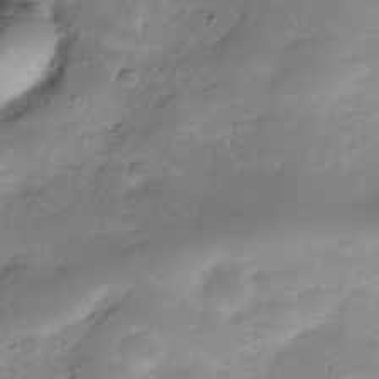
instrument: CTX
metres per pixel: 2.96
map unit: Nhe
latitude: -35.6911
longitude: -146.1200
